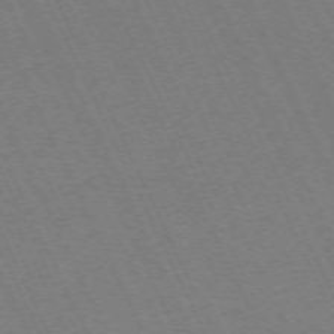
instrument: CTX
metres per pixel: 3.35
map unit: Hpe
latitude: -71.2754
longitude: 12.8786
